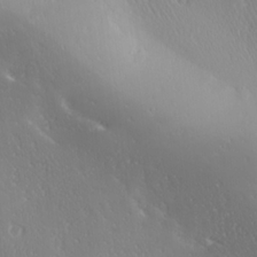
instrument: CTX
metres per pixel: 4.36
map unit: Ave
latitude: 20.6113
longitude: -137.7828
